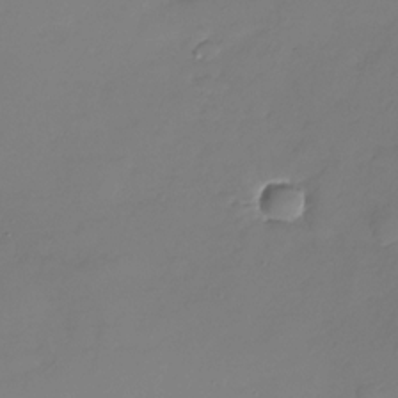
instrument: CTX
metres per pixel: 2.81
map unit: Nhu
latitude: -27.7099
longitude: -58.5168
